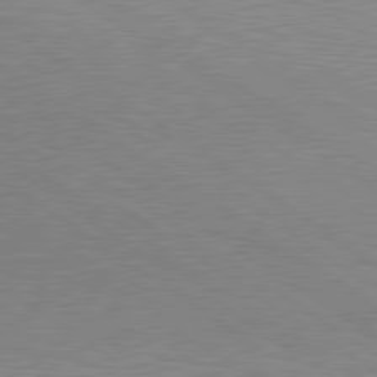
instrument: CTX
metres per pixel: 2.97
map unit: lApd
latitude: 80.1578
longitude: 127.5399
